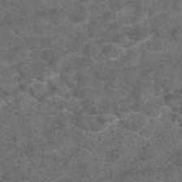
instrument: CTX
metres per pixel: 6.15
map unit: eAb
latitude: 47.5183
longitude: 108.1606
